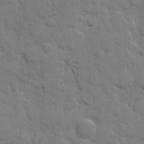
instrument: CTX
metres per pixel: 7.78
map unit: eHh
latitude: 8.7435
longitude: -66.8758
